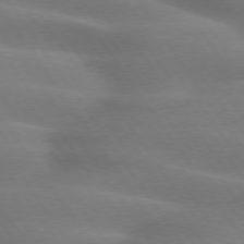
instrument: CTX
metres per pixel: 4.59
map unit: lApd
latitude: 74.9136
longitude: -59.0836
